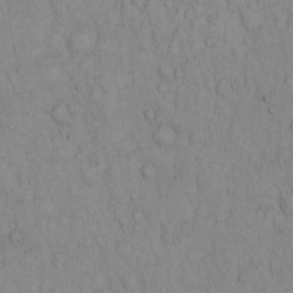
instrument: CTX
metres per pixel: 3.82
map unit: Hto
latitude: 12.9136
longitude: -57.7638
